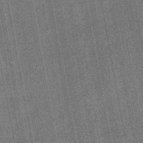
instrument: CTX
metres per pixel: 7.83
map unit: HNb
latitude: -48.9920
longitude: -38.6112
